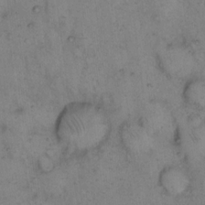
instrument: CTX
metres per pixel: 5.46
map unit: eHh
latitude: 14.9514
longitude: -64.0633
